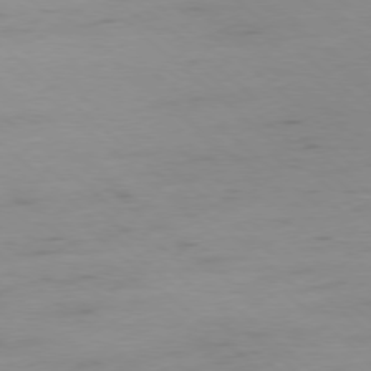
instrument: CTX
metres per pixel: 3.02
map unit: Hpe
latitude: -78.4251
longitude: -20.7435
